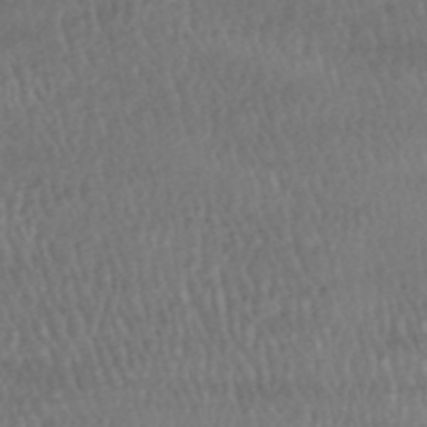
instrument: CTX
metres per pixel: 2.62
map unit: HNhu
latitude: -48.6519
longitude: 102.4818
